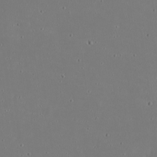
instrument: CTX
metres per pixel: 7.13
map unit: eHh
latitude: 20.1956
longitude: -72.5168
